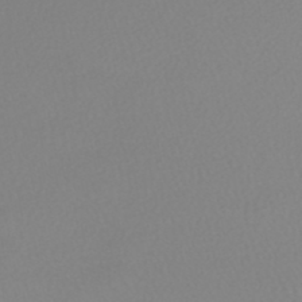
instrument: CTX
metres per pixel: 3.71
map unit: HNhu
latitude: -48.6708
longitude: 101.0297
